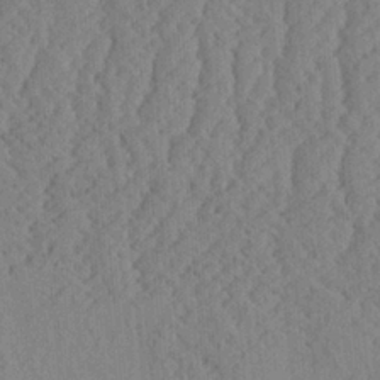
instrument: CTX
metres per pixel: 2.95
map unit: Ave
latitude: 24.1577
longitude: -134.2711
